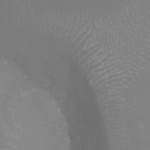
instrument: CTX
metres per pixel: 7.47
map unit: Ht
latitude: -8.6518
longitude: -20.6869
